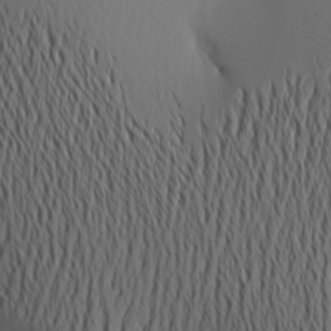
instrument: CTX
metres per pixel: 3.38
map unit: Aa
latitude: 20.6869
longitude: -145.6883
